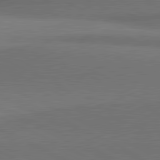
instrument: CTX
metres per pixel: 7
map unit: lApd
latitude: 81.2915
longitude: 154.2929
